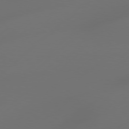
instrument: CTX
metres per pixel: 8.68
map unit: Hpe
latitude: 76.6112
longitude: -131.4616
